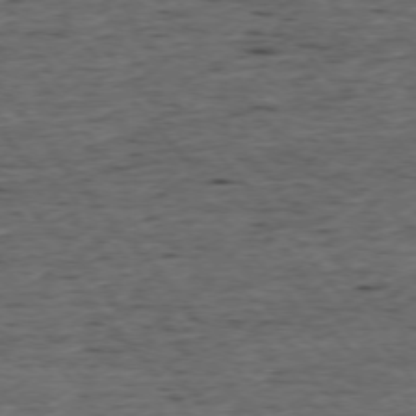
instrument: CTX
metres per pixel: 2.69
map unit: Ap
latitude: -75.7856
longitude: -92.7624
